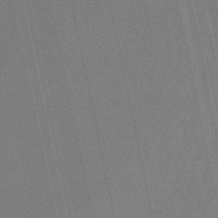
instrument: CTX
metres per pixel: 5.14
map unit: eHb
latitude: -50.9731
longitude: 70.9920
